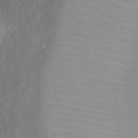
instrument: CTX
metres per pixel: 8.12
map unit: Nhu
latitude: 23.4048
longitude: -63.4994
